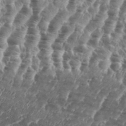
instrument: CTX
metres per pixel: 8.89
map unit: Aa
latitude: 34.8380
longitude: -135.5560
